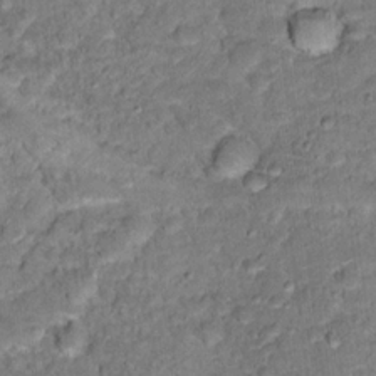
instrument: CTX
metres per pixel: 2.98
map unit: Hto
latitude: 16.8002
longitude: -35.9150
